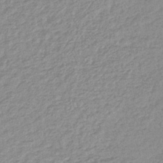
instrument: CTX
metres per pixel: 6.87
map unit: lHb
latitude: -44.1795
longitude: 68.3873
